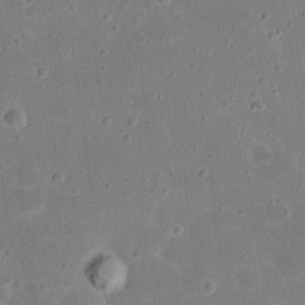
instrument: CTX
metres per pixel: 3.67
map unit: eHh
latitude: 20.8758
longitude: -64.7246
